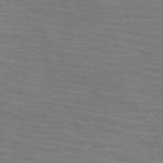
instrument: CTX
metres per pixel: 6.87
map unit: HNb
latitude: -46.6518
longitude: -45.8772
